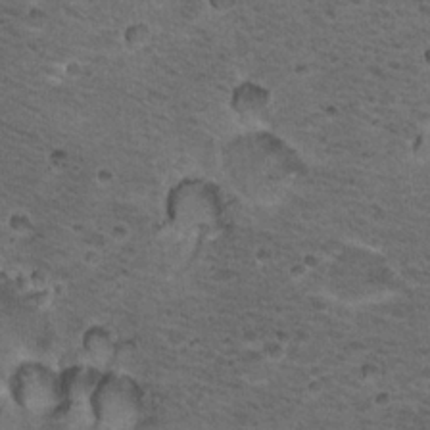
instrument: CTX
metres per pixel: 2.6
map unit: Nhu
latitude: 19.6882
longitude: -31.5749
